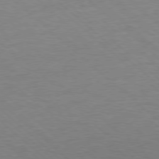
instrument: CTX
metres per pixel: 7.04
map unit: Ap
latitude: -78.4251
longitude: -68.4790
